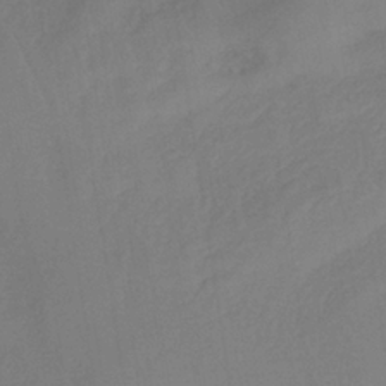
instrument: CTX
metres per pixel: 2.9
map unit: lHb
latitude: -35.2565
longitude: 67.5021
